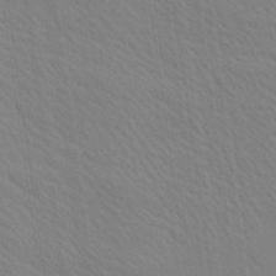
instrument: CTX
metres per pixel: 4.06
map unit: Ave
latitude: 20.2523
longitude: -139.2159
